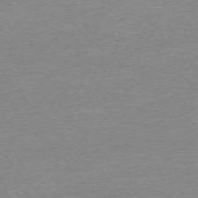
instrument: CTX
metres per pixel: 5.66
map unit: Ap
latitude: -76.3873
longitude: -93.4237
